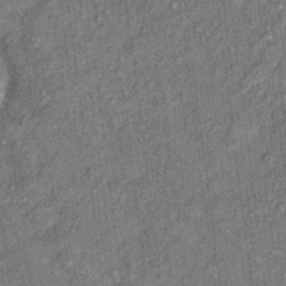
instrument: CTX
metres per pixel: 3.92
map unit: Ht
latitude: 8.2145
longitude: -37.3104
